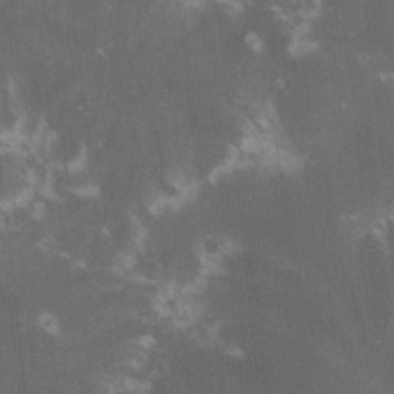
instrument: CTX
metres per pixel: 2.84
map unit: lHvf
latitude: -15.1054
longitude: -101.8394
